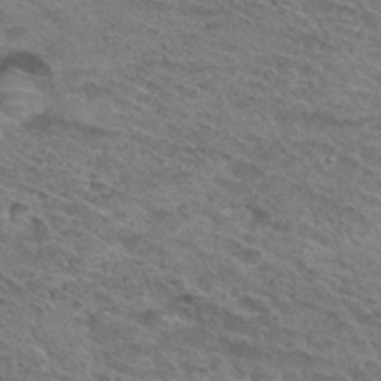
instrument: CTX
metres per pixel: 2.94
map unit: Hto
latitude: 31.3293
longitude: -47.5183
